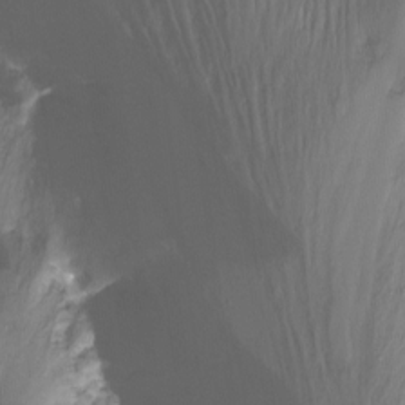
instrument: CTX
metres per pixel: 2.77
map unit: Nhu
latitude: -12.6141
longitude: -60.7624
